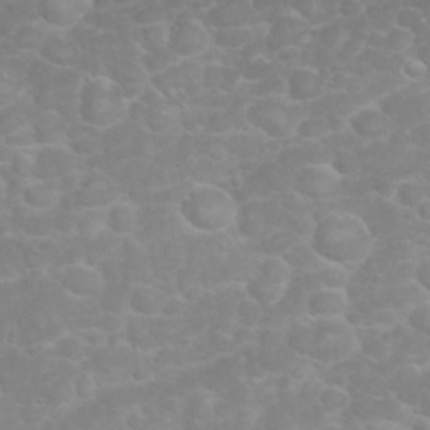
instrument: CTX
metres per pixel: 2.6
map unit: eHh
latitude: 32.2523
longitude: -61.9906
